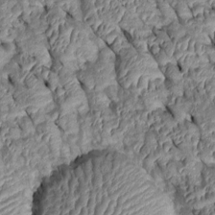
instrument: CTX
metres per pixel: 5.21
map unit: Htu
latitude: 1.0836
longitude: 148.4629
